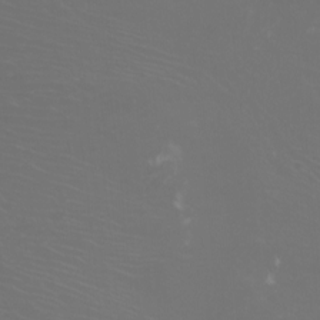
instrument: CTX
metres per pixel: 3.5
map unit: Htu
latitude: -11.8233
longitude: -73.0080
